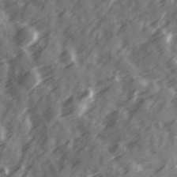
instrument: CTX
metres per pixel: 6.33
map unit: Ave
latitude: 19.3103
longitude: -130.9703
